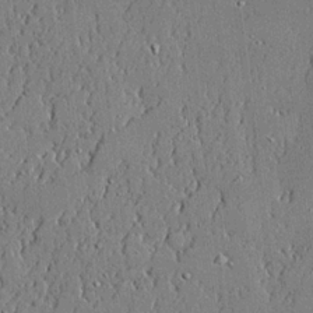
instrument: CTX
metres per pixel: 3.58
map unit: lHvf
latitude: 20.9892
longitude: 144.1039
